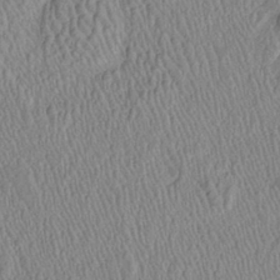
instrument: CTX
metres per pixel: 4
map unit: Htu
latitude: -6.1794
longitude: 152.9352
